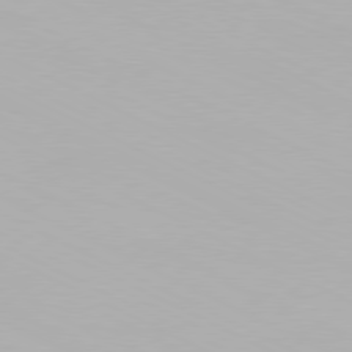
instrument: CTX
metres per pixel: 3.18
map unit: Hpe
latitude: -81.5021
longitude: 18.3873
